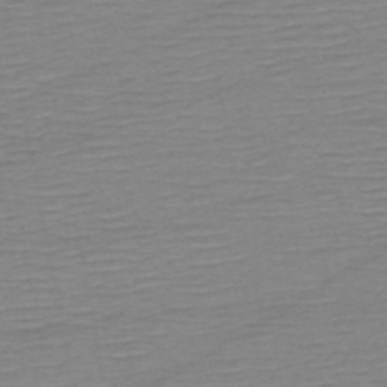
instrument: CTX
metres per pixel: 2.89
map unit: HNb
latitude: -54.0472
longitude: -44.3845
